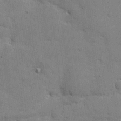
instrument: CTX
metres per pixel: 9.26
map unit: eHh
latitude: 9.0836
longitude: -67.0836
